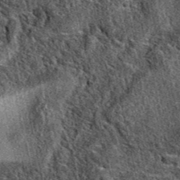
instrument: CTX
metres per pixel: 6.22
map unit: eAb
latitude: 39.0080
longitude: 109.3321
